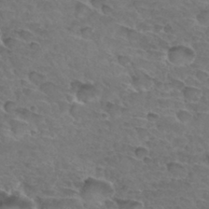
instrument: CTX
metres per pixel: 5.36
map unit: Hto
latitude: 33.2915
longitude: -46.1578
